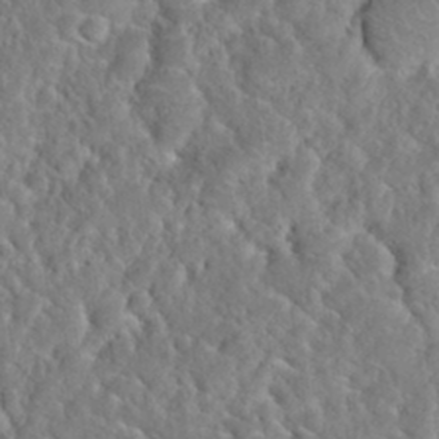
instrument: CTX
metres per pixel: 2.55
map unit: Nhu
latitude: 31.5938
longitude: -51.3481
